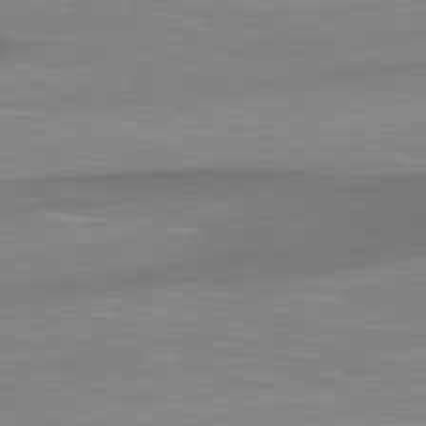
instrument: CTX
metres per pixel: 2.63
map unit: lApd
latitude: 80.9703
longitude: -172.8946
